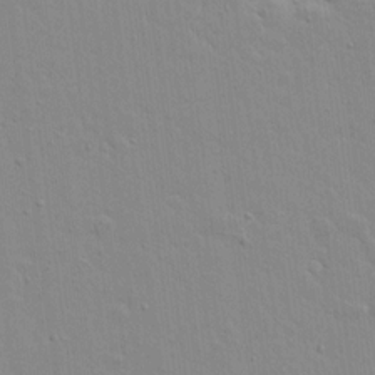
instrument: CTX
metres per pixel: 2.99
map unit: lAvf
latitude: 16.6113
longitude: -128.2522
